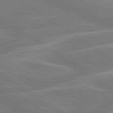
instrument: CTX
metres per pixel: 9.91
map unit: lApd
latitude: 79.6316
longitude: -122.2711
